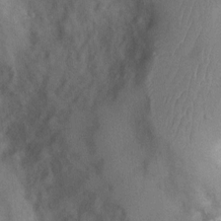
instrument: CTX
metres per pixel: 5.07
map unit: Nhu
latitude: 0.2711
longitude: -18.1389
